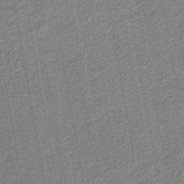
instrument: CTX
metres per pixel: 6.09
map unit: eAb
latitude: -39.2376
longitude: 52.8219
